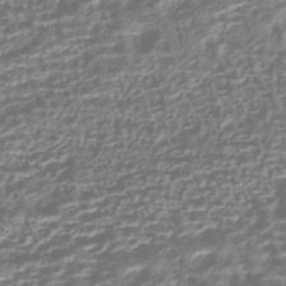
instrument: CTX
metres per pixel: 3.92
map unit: HNhu
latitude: -43.1998
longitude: 106.7086
